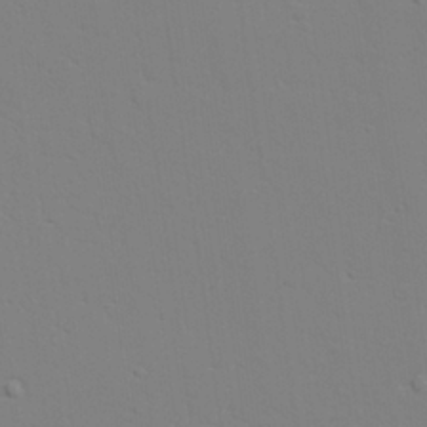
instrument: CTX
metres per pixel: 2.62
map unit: lAvf
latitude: 28.5168
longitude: -109.5371
